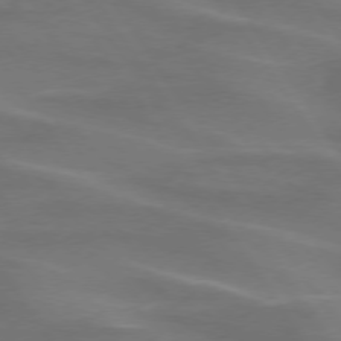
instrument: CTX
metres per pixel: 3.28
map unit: lApd
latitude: 74.2712
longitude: -61.5560
